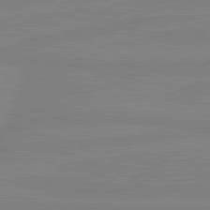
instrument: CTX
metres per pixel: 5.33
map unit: lApd
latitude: 81.4237
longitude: -177.1214
